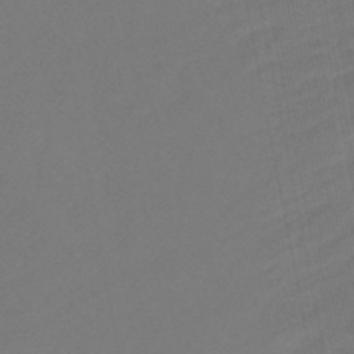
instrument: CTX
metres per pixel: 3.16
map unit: eHb
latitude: -46.0472
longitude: 87.5210
